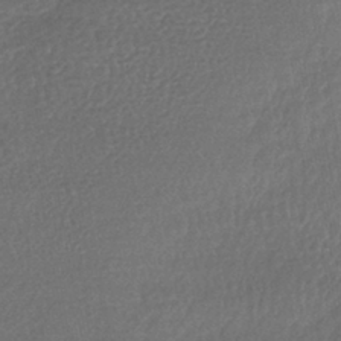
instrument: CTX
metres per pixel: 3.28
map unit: lHb
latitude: -41.4265
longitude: 69.5777
